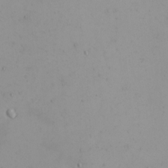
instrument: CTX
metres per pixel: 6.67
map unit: eHh
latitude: -5.2754
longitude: -80.6301
